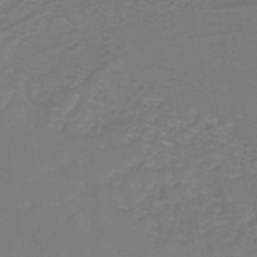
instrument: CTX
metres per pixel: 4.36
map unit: eHh
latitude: -43.1809
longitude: -33.4615
